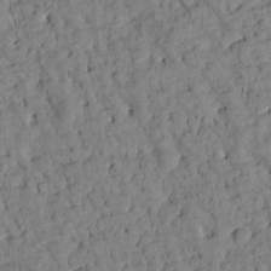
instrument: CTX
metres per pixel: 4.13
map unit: Htu
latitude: -3.7099
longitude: 173.8422
